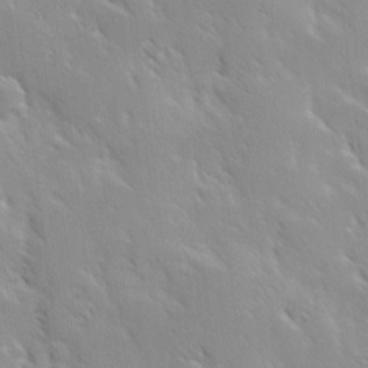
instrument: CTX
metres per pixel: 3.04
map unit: Ave
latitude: 9.2348
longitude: -103.9717
